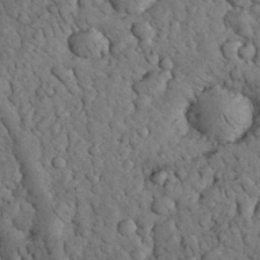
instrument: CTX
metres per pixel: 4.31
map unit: eHh
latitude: 32.9136
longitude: -66.9513
